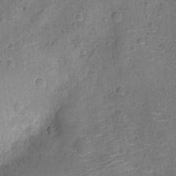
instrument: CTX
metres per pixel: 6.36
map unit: Ht
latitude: -11.2187
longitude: -24.2900
